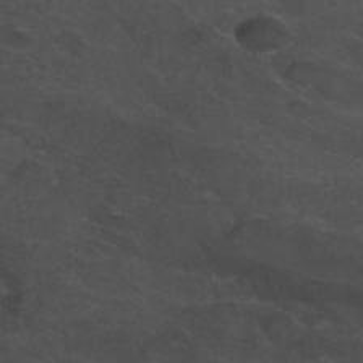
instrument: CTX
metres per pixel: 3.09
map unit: Nhu
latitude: 29.6127
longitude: -50.8569
